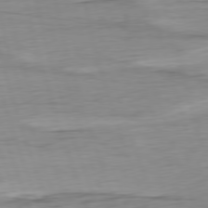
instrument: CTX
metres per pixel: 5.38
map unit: Ap
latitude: -77.0486
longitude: -73.1404
